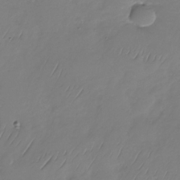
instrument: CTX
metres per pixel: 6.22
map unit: Nhu
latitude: -29.4266
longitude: -59.0270
